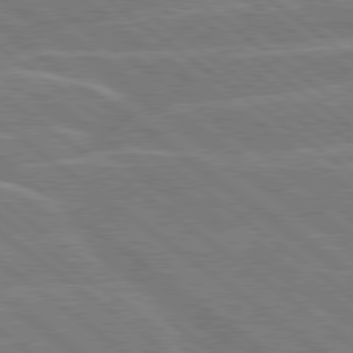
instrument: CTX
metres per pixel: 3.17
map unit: Hpe
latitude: 78.9514
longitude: -129.5749
